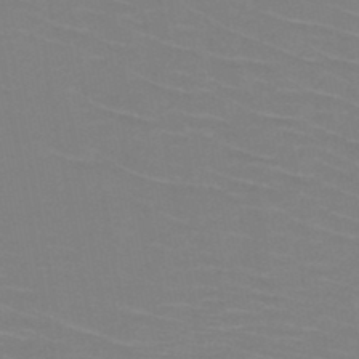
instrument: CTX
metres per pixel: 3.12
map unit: HNb
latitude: -46.7274
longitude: -45.5749
